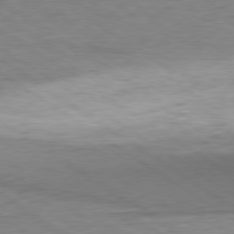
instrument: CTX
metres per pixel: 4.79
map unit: Hpe
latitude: -79.5021
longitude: 10.0661
